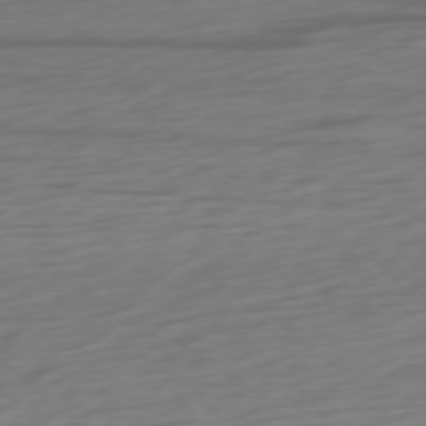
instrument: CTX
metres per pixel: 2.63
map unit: Ap
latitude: -77.0486
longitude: -78.8569
